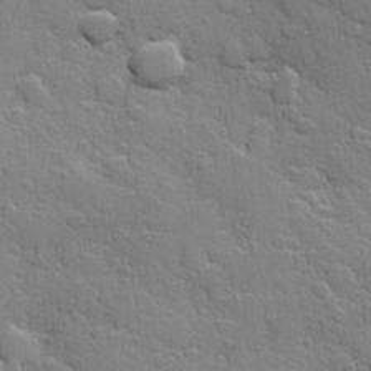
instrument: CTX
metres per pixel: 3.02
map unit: Hve
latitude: 24.5356
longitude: 148.9164
